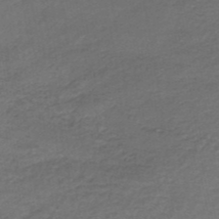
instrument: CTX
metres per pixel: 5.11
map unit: lHb
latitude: -35.5399
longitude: 61.0486
